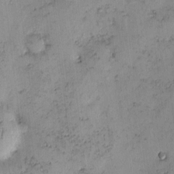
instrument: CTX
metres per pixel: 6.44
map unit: eHh
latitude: -0.2173
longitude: 19.1053
